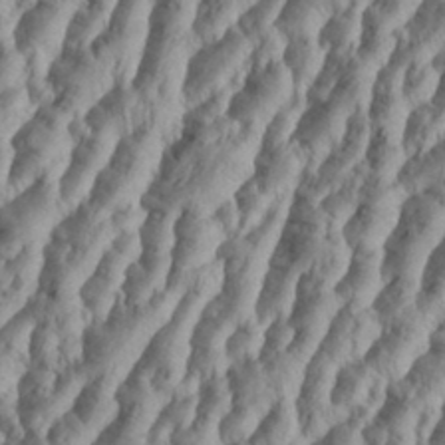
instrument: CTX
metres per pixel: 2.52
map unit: Aa
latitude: 34.4412
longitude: -136.9136
